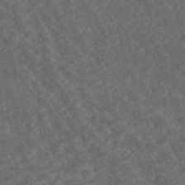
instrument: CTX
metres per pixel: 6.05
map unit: ANa
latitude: 43.2537
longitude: 27.9178
